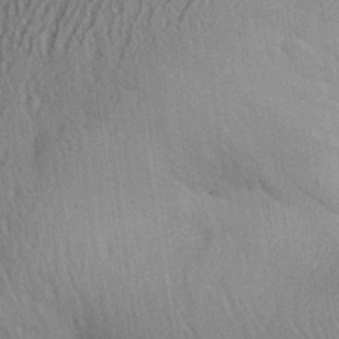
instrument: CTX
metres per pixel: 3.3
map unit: Aa
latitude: 28.9325
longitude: -134.8758
